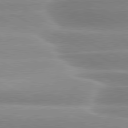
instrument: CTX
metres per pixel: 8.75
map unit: lApd
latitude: 80.2145
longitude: -136.4034
